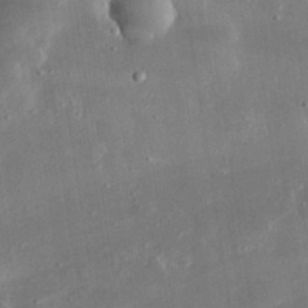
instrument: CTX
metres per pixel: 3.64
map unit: lHvf
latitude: 31.7828
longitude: -90.0633
